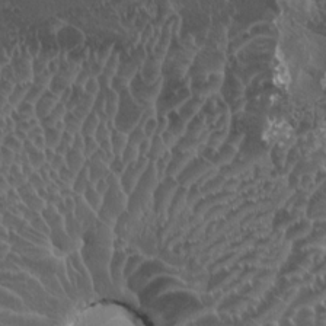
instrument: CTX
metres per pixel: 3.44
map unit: HNhu
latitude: 4.8380
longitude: 7.6155
